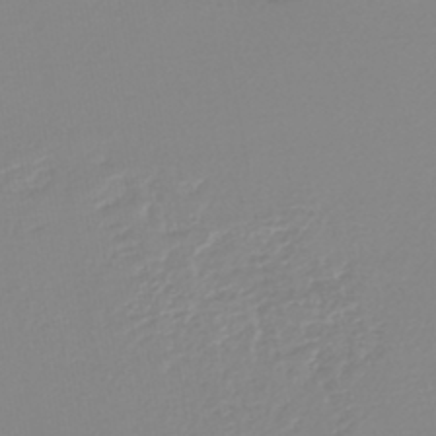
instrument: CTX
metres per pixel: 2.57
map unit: lHb
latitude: -44.4818
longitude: 54.6897
